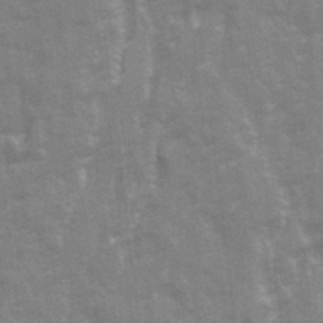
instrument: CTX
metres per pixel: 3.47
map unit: Ave
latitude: 21.6505
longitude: -133.7261
